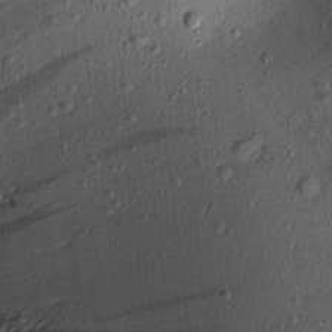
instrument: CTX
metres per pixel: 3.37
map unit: Aa
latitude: 16.4790
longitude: -146.3657
